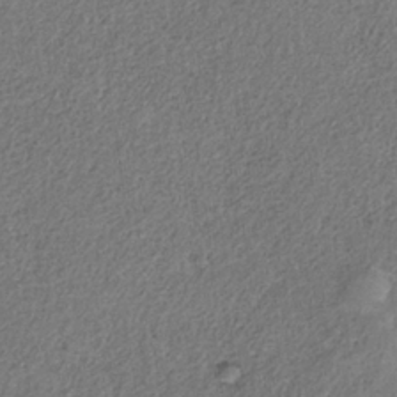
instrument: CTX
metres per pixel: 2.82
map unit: HNb
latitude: -32.3496
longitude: 59.5021
